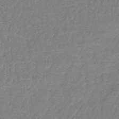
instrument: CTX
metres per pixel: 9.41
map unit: lHb
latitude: -41.3887
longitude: 66.2739
